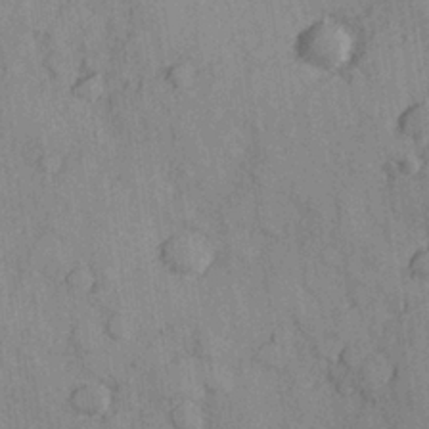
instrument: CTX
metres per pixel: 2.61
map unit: Hve
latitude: 25.5371
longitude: 147.8044
